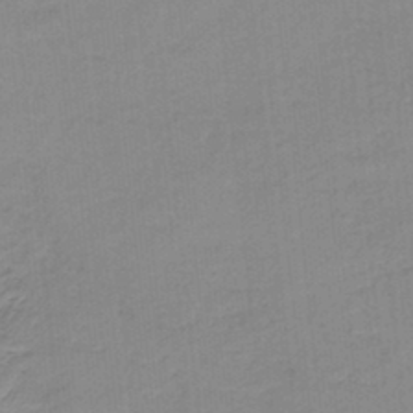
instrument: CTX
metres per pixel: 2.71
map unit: HNb
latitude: -36.0850
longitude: 55.7667
